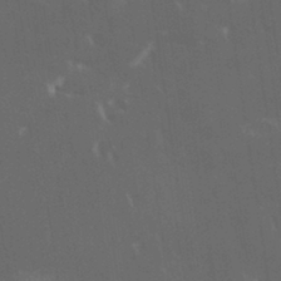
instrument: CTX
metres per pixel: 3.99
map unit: HNhu
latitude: 4.4979
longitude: 13.4832
